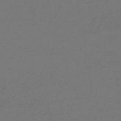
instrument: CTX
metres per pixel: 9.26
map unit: eHb
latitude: -33.0109
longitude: 69.6532
